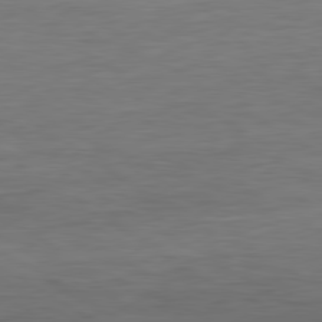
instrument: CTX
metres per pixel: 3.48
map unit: Ap
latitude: -81.1809
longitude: -79.3293
